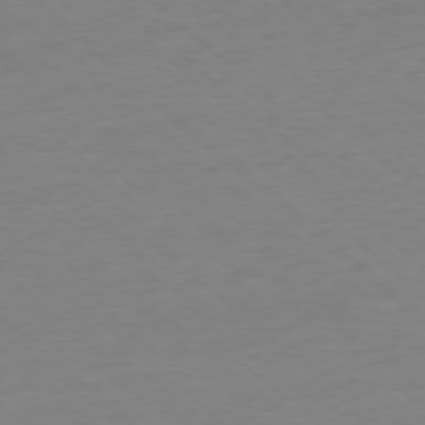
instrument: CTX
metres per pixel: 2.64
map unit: Ap
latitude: -77.8611
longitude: -80.5924
